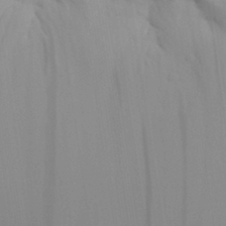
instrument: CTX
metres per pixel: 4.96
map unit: Aa
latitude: 30.9892
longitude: -133.6694
